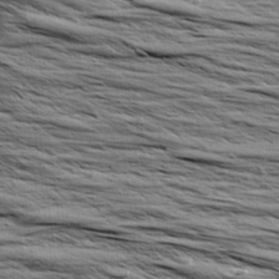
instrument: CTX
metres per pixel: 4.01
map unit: Aa
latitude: 9.1781
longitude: -140.0633
